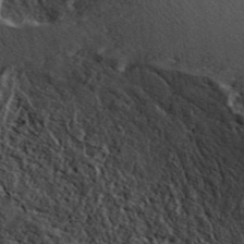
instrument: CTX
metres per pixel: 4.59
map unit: ANa
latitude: 43.7261
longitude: 46.2172
